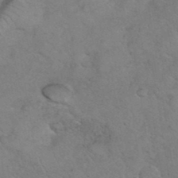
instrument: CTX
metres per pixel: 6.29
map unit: eHh
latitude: 37.0081
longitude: -64.4034
